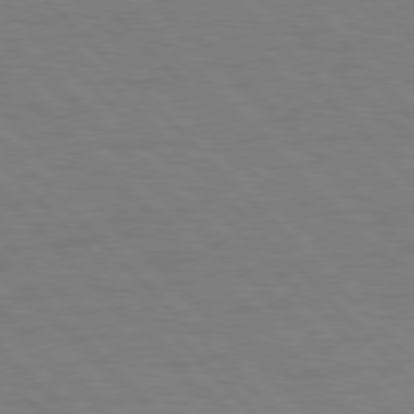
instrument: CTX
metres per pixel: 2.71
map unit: Hpe
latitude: 76.8191
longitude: -154.7813
